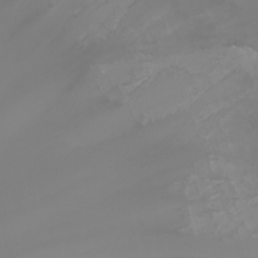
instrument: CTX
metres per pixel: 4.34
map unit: Nhu
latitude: -7.9367
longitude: -84.5924
